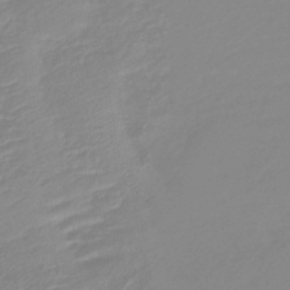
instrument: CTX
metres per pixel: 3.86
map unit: lHb
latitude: -41.8611
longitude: 77.6344
